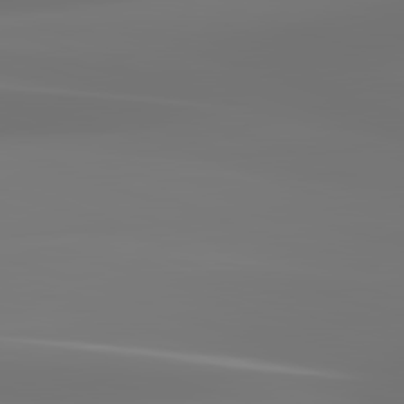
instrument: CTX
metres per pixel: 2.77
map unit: lApd
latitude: 83.0836
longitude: -131.8395
